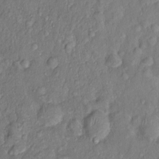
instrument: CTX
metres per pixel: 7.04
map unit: Nhu
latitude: 1.1781
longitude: -14.3846
